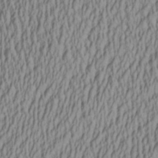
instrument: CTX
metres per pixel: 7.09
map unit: Aa
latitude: 27.0459
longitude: -135.8394
